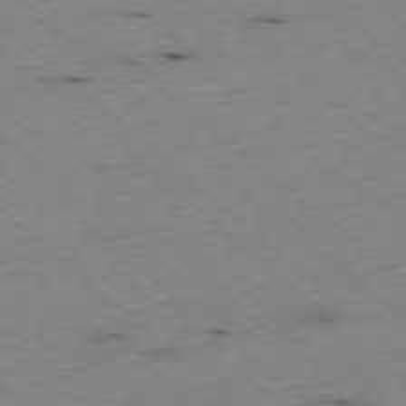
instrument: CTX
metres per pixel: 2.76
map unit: Ap
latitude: -78.1416
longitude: -60.1578
